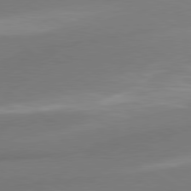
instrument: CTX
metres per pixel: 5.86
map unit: lApd
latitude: 80.1767
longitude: 177.1053
